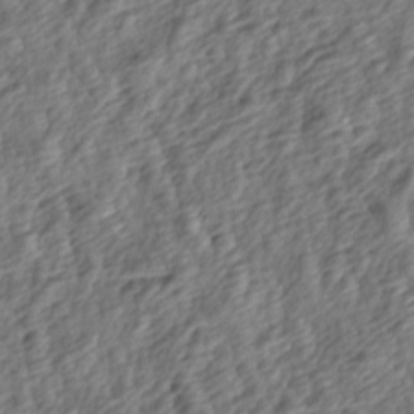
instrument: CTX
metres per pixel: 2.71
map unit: lAa
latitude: -4.7274
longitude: -123.0269
